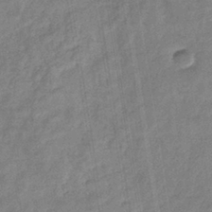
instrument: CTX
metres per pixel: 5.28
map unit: eHb
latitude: -37.9367
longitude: 79.8611
